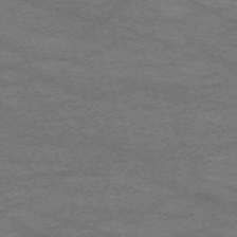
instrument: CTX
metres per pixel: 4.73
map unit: eHh
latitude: -63.1242
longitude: 53.8800
